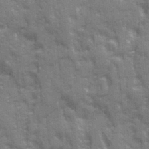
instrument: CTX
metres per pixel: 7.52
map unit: Ave
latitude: 20.2712
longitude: -133.3482
